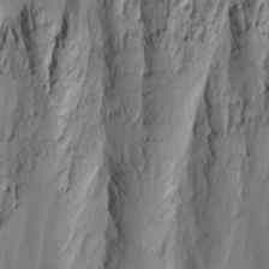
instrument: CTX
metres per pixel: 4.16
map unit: Nhu
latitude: -4.6329
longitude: -82.5734
